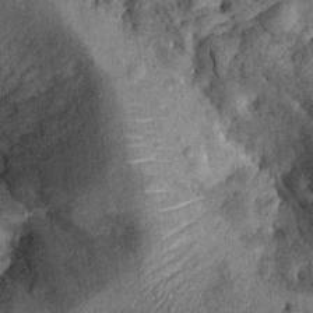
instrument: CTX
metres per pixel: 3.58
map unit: Ht
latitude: 10.3278
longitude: -38.9325
